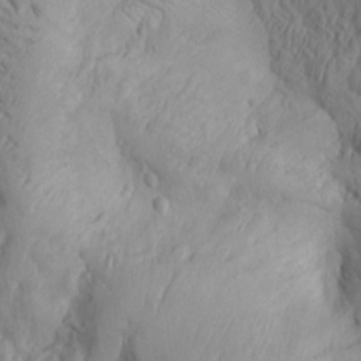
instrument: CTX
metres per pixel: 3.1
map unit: Htu
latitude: -3.8233
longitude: 158.5006
